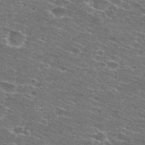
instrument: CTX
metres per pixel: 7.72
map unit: Hto
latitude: 28.1389
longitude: -48.8758
